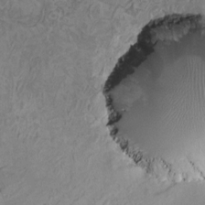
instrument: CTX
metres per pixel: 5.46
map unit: HNhu
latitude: 4.4412
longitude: 8.3495
